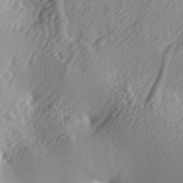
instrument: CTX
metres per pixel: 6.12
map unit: lAa
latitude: -5.3887
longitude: -122.6679
